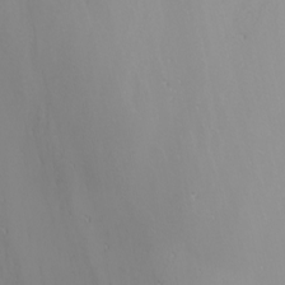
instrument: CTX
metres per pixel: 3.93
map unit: Nhu
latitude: -6.7652
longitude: -81.4615
